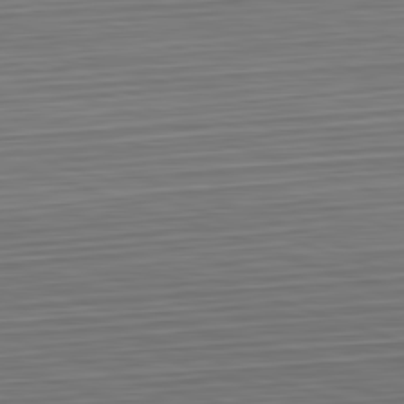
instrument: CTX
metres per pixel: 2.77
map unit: Hpe
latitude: -82.7085
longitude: 13.9745
